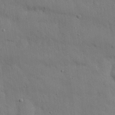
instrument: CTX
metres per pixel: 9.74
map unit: Nhu
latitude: 27.3104
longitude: -69.5182
